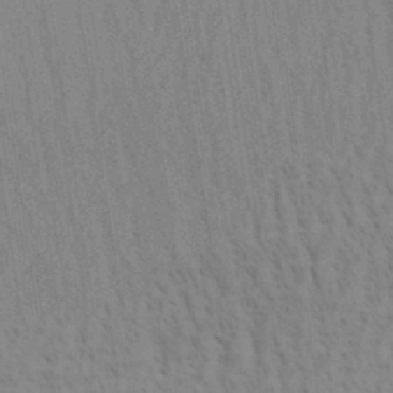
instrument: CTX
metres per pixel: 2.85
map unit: Aa
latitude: 30.4223
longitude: -139.4993
